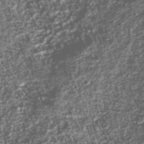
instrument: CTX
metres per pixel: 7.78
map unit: Nhu
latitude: -39.5966
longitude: -83.2725
